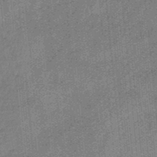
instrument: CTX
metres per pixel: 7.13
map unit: HNb
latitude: -36.2739
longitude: 57.2943
